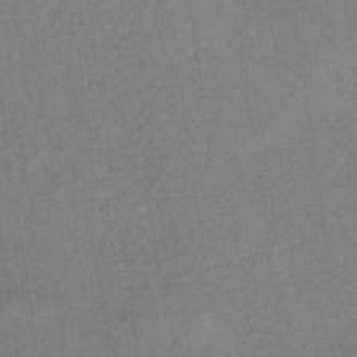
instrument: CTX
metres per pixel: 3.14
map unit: lHb
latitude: -34.7085
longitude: 66.8030
